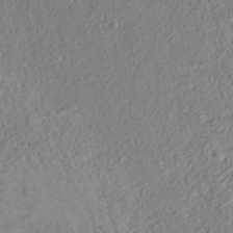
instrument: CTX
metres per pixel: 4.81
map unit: ANa
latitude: 35.5182
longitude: 13.9745
